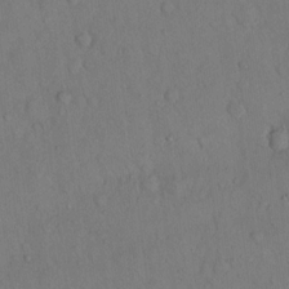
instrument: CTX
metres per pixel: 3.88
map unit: Hto
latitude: 13.2537
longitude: -56.6301
